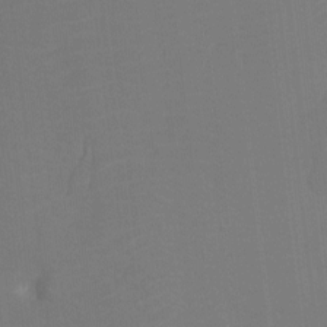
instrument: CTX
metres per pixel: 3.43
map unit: Ht
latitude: -8.0850
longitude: -28.2144
